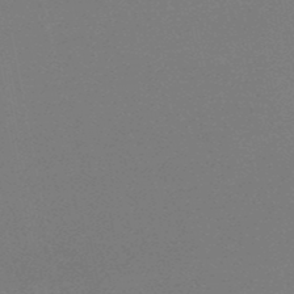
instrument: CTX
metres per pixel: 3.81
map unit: lHb
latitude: -48.6330
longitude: 66.0094
